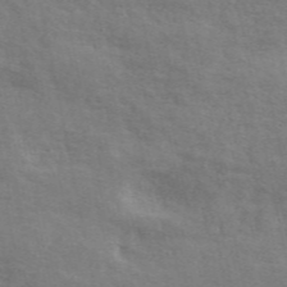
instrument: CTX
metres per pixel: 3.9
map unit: ANa
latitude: 50.0822
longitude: -80.0255
